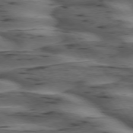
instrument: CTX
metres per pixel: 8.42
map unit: lApd
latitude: 74.8380
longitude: -70.0633
